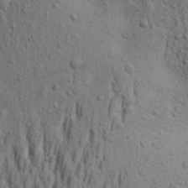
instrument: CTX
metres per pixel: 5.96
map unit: Aa
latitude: 23.7261
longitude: -143.9528
